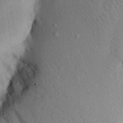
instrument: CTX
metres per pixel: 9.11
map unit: Aa
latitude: 15.1970
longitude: -142.3090
